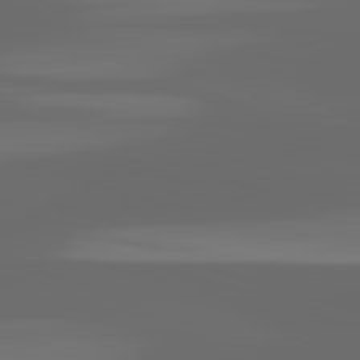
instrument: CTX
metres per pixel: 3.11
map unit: lApd
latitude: 82.7813
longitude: -137.2348
